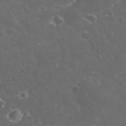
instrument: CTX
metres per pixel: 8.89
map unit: eHh
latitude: 32.7813
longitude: -61.3292
